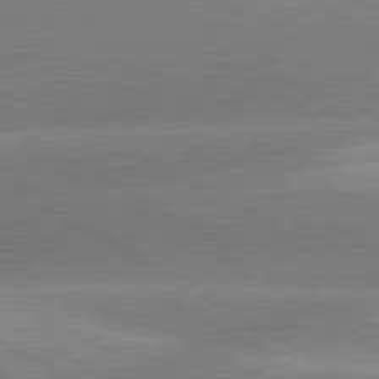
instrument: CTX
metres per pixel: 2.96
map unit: lApd
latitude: 80.5357
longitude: -155.0458
